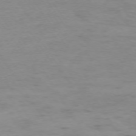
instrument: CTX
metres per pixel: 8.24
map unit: Ap
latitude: -73.9367
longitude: -80.8569
